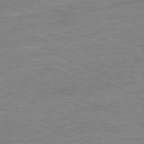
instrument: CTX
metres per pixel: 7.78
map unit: Ap
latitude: -81.6344
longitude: -69.0837
